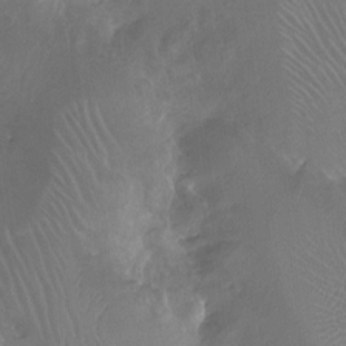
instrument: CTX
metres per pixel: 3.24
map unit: Ht
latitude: -11.5588
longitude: -43.5371
